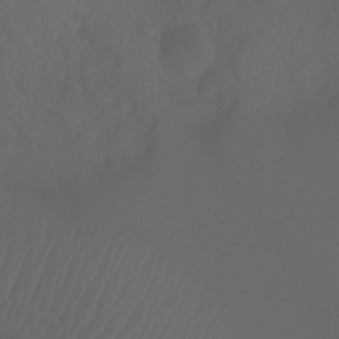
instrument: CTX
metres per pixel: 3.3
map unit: Ht
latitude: -3.2564
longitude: -61.0269
